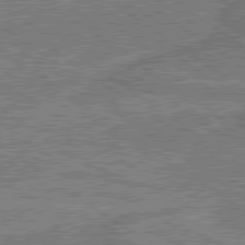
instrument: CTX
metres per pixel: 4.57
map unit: lApd
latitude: 79.8961
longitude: 170.9353
